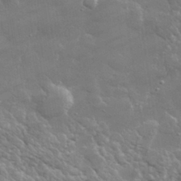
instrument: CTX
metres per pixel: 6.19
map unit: lHvf
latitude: 31.7072
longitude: -93.4615
